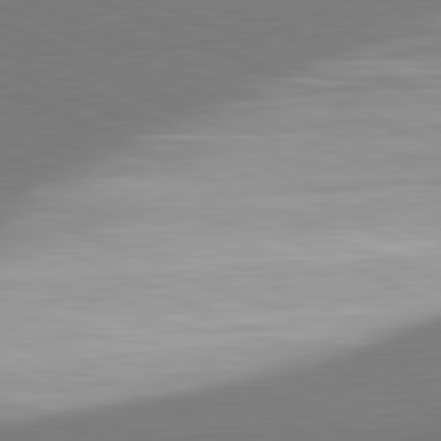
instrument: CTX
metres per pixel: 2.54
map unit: lApd
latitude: 81.4237
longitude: 161.3888
